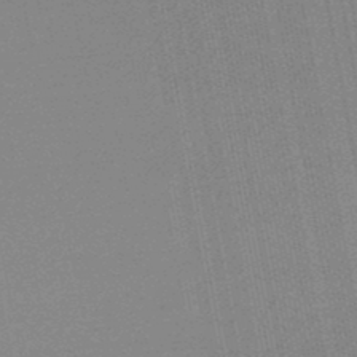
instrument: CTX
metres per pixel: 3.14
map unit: lHb
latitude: -48.8786
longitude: 71.5777
